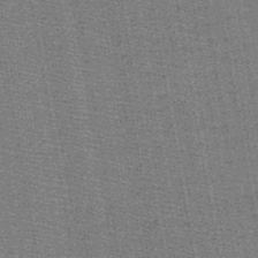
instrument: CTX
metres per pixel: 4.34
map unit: HNb
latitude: -49.2187
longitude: -40.9891
